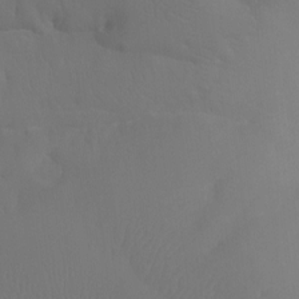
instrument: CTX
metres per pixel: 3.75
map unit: Htu
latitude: -7.5777
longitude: -32.6490
